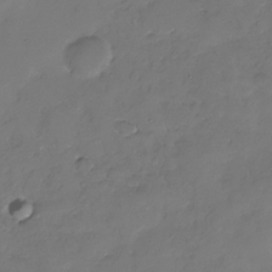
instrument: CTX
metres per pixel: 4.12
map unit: Nhe
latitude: -32.9920
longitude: -93.3481
